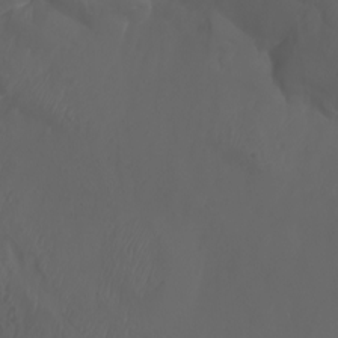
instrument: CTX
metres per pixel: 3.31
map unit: Nhu
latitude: -7.5777
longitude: -81.4048
